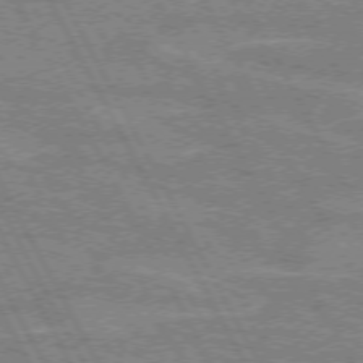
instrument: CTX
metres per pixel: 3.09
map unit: lApd
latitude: 72.2523
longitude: -54.8947
